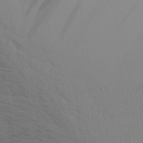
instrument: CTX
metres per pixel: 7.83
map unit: Aa
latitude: 27.3482
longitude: -131.5372
